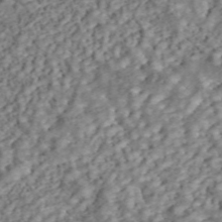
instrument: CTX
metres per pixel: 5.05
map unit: ANa
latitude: 46.2712
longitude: 25.0864
